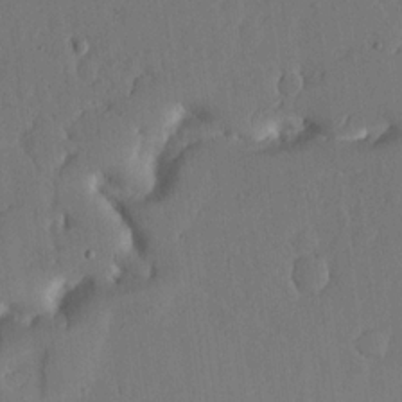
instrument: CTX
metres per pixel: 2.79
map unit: lHvf
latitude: 17.2915
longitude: -114.5545
